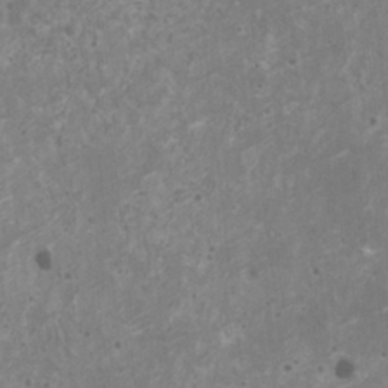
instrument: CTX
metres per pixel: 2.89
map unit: HNhu
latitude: -0.6330
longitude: 2.7274
